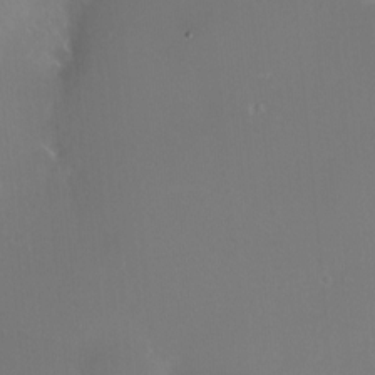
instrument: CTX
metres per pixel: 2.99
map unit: HNhu
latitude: 5.7261
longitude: 13.9745
